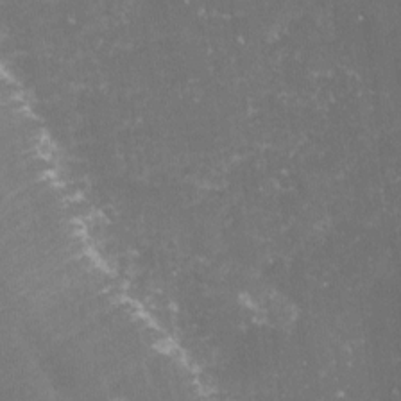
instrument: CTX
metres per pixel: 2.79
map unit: lHvf
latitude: -15.2754
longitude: -99.8205
